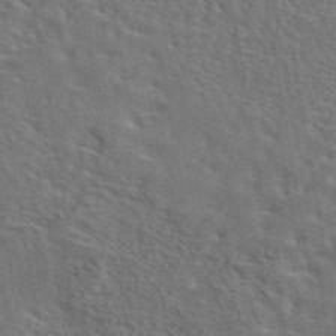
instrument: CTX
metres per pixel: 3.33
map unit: eAb
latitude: 43.9717
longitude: 113.2565
